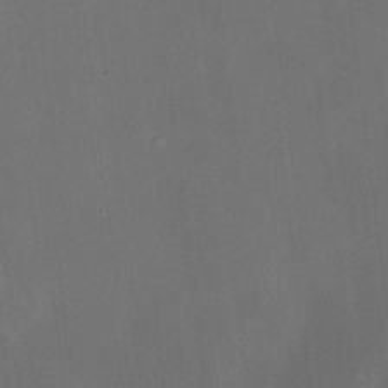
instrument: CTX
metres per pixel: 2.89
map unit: HNhu
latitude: 13.2537
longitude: 12.6896
